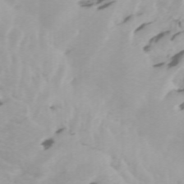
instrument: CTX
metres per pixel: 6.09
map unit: Htu
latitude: -5.0486
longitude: 137.6910
